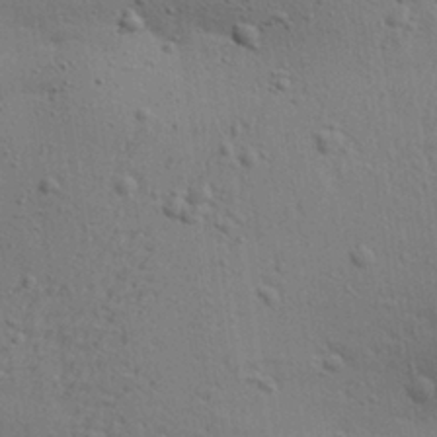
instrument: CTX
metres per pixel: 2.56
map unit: Aa
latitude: 27.6316
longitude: -130.2901
